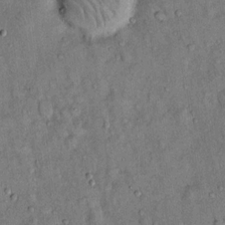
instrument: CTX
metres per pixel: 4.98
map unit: Hto
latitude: 14.1200
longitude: -59.2159
